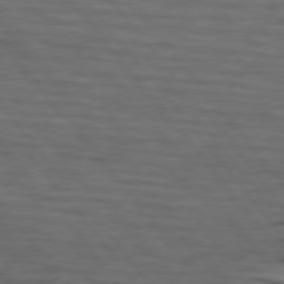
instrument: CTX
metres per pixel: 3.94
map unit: lApd
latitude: 75.0081
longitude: -71.1970
